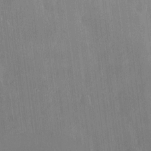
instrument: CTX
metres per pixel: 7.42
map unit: HNhu
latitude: 3.8394
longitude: 8.1606
